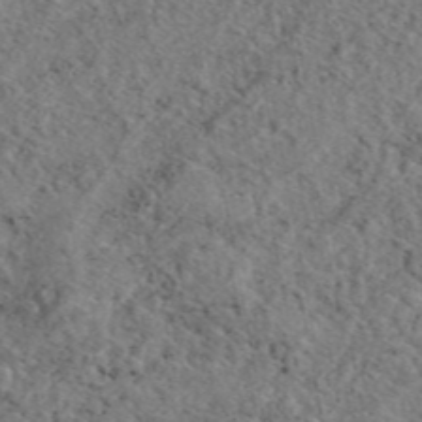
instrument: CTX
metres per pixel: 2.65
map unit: eAb
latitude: 45.4237
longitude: 113.9745
